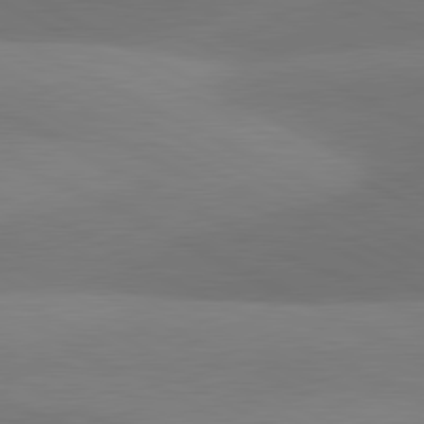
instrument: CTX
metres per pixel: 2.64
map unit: lApd
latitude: 81.1214
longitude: 129.4266
